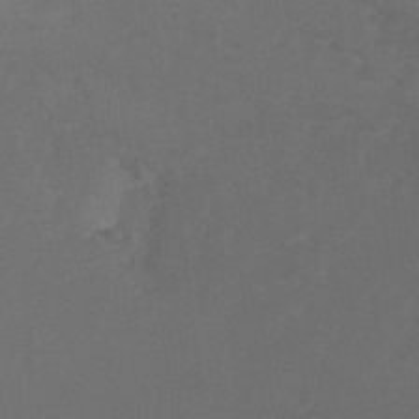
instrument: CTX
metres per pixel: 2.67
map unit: Hto
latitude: 6.6113
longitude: -35.1403
